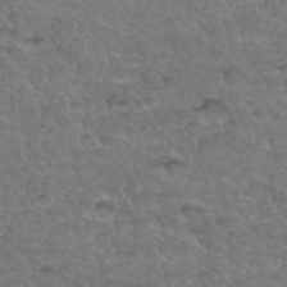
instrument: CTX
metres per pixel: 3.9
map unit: Hto
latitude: 35.5560
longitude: -47.0270
